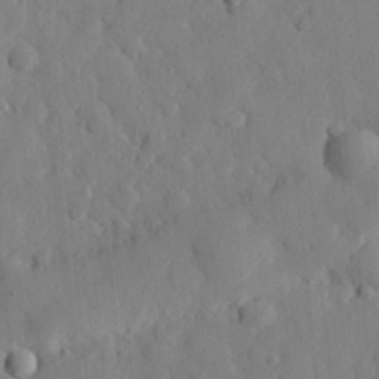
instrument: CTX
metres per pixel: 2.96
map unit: eHh
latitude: 27.5749
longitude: -77.5371
